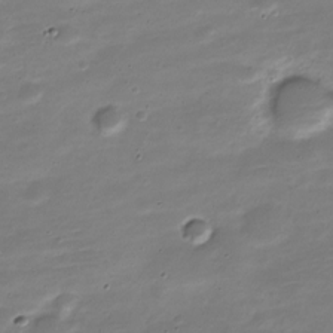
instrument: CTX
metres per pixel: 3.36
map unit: Nve
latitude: -21.6910
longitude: 104.4629
